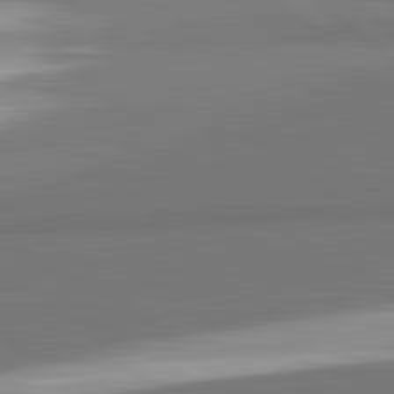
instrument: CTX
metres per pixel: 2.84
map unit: lApd
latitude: 82.3845
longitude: 161.8045
